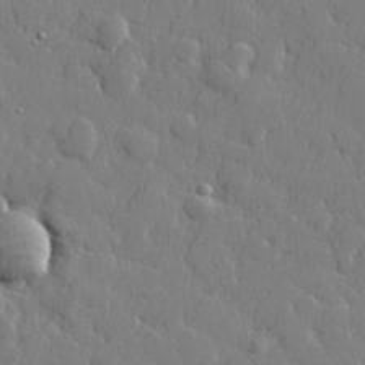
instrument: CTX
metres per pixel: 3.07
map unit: lHvf
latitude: 22.4979
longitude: 143.2376
